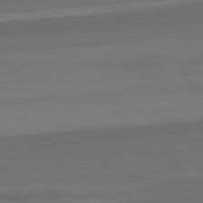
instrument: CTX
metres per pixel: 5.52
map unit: lApd
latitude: 82.7057
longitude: 176.1417
